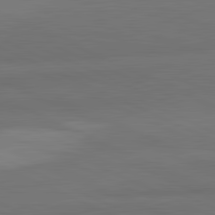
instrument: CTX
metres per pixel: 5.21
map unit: lApd
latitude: 82.3656
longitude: 158.0283
